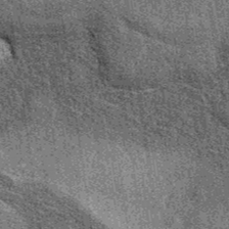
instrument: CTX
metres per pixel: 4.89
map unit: eAb
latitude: 38.1389
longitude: 107.5399
